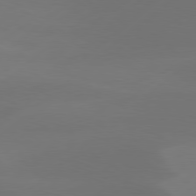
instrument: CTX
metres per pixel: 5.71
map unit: Hpe
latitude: 78.4223
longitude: -130.6680
